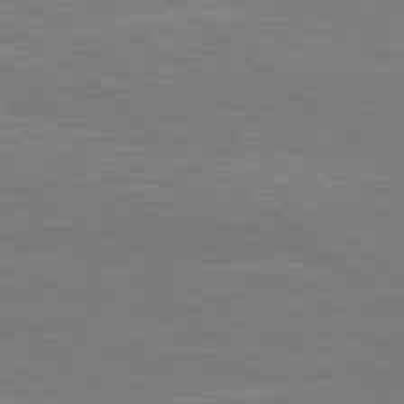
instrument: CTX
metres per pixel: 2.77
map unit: Hpe
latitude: 78.9892
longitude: -126.1200
